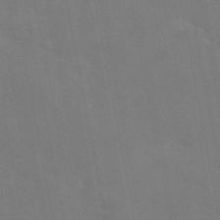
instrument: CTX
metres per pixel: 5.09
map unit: eAb
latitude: 45.6883
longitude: 121.4832
